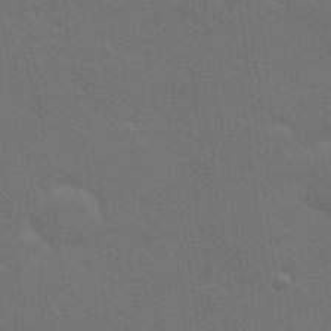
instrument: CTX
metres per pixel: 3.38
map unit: Hve
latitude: 27.9339
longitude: -92.9324
